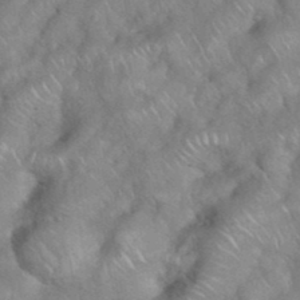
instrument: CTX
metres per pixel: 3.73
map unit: eHh
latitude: 38.8758
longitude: -58.3089
